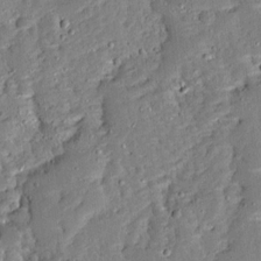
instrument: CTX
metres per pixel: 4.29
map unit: Ave
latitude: 13.0648
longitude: -136.6680
